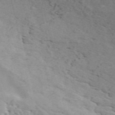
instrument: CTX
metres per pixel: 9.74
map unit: ANa
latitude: 50.1388
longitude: -81.6505
